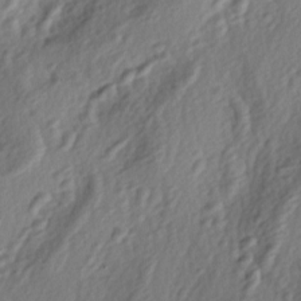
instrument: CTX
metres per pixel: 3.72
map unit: lAa
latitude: -4.4440
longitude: -123.1214
